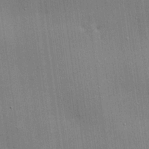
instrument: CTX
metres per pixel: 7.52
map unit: lHvf
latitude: 20.2712
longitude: 143.1809
